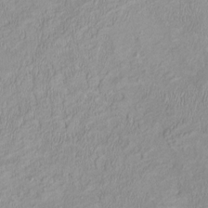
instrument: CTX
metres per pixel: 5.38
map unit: HNhu
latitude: 3.3292
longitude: -4.6679
